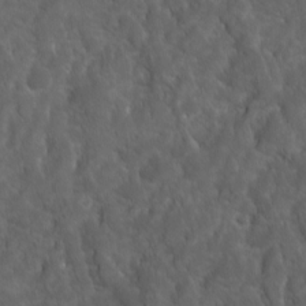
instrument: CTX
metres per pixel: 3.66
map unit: Ave
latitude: 15.9717
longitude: -132.6113
